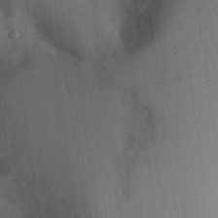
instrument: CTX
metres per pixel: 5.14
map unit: Aa
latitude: 28.7624
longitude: -146.0822
